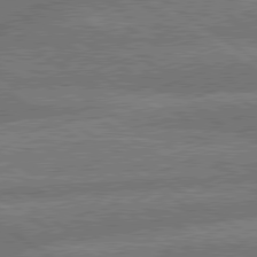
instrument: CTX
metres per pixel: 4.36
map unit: lApd
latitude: 79.8961
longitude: -161.4237
